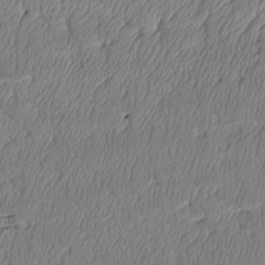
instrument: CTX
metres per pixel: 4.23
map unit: Htu
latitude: 3.2159
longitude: 149.1620
